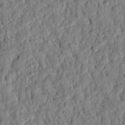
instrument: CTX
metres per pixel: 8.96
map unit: eHh
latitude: 25.8961
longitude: -79.0837
